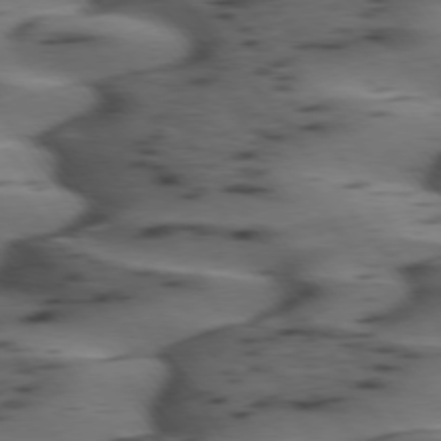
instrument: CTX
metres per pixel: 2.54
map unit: lApd
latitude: 74.9136
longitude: -70.5546
